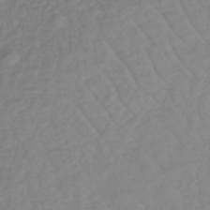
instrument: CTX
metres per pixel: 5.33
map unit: lHb
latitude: -37.2187
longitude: 70.0850
